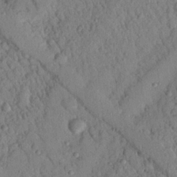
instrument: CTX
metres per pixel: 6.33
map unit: Nhu
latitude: 21.5182
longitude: -77.3481
